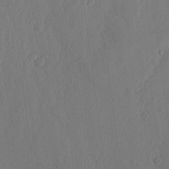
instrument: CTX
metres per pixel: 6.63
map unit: lHvf
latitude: 18.0633
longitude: -114.7246
